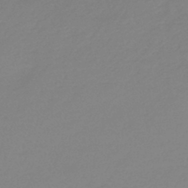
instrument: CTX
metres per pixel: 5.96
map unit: lHb
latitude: -44.1228
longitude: 71.1431
